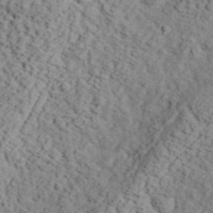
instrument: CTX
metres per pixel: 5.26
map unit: eHh
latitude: 37.7261
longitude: -80.3656
